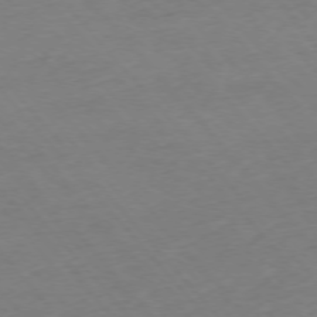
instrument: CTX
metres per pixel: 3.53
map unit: Ap
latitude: -76.0094
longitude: -81.0647
